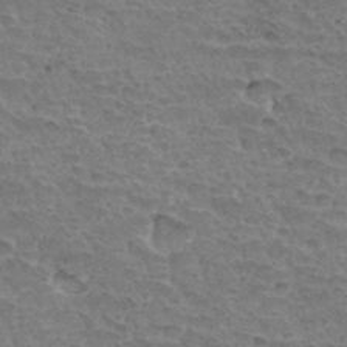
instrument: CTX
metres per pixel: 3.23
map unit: Hto
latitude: 33.8961
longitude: -44.7246
